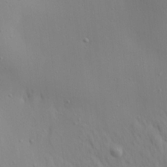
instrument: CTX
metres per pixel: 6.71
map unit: Aa
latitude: 20.9325
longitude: -142.3467
